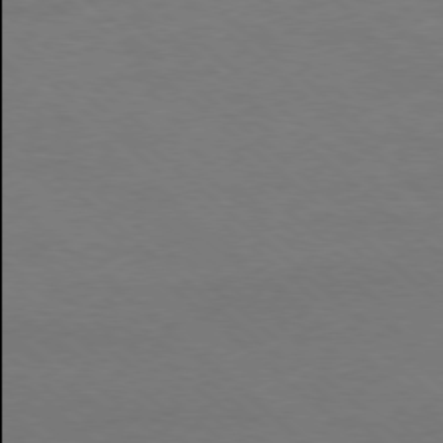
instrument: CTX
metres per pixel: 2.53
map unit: Ap
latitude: -78.3306
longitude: -85.9906
